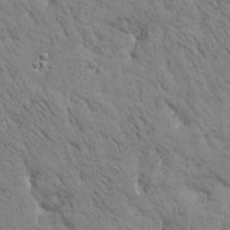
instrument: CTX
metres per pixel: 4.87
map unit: Htu
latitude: -1.1809
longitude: 174.2361
